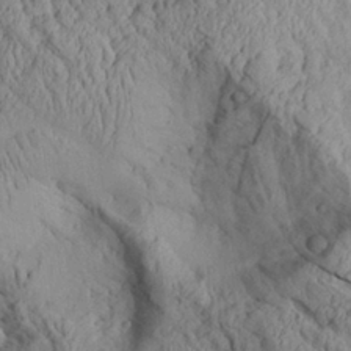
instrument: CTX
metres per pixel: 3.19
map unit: Aa
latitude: 26.9514
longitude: -133.3482
